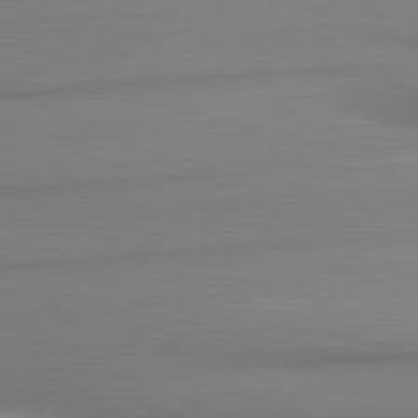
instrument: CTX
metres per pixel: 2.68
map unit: lApd
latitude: 81.3104
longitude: 176.8597
